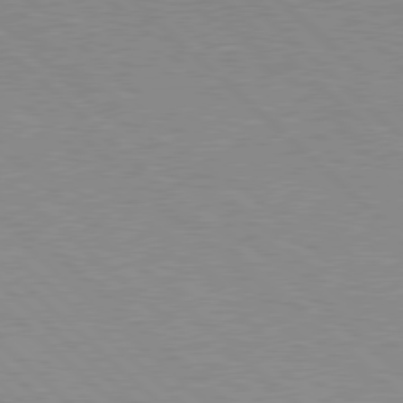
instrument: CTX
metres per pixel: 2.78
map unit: Hpe
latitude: 77.9528
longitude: -153.3293
